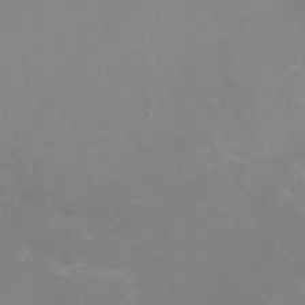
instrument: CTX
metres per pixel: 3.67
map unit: HNhu
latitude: -1.6155
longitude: -2.5734
